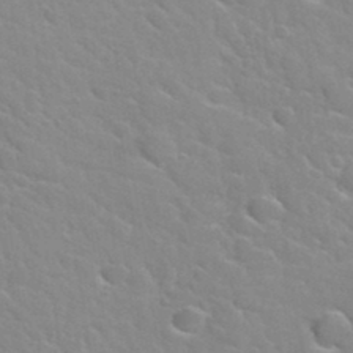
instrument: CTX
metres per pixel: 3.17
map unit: Hto
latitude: 34.4790
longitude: -50.2711
